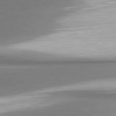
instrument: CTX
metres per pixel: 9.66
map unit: lApd
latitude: 80.5168
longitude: 178.1794
